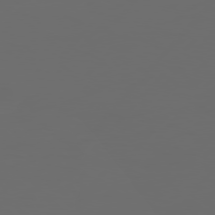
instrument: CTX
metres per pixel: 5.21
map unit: Hpe
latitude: 76.5168
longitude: -139.5749
